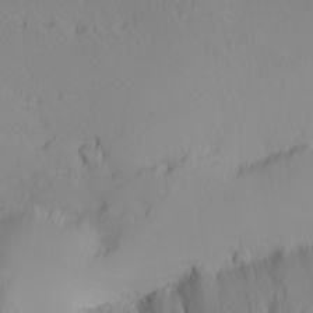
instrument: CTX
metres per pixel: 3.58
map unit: Nhu
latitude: -5.4832
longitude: -69.7827
